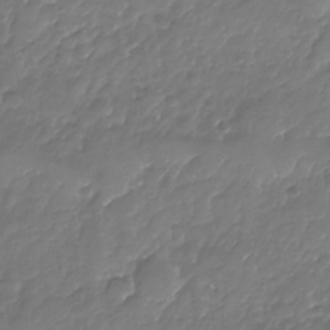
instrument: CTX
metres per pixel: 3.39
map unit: Nhu
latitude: -23.8234
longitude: -56.9891
